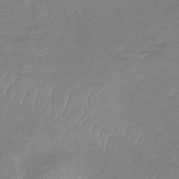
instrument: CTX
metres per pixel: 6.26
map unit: lHb
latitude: -34.1039
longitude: 68.6140
